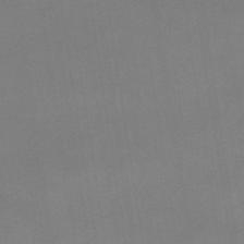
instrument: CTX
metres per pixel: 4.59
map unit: lHb
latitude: -47.6533
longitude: 67.4643
